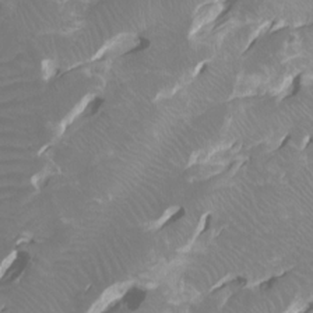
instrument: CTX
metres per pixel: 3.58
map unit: Htu
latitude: -7.1809
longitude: -48.5924
